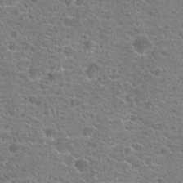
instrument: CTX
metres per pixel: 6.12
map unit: Hto
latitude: 18.5734
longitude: -41.7071
